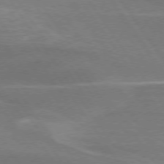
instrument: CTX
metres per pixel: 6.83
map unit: lApd
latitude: 74.5546
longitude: -66.8191
